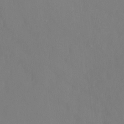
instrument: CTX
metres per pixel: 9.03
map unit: Ht
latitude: -1.6722
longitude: -33.5182
